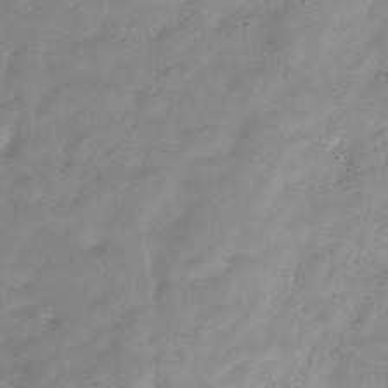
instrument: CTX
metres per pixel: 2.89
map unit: Hve
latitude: -32.0661
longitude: 91.7667
